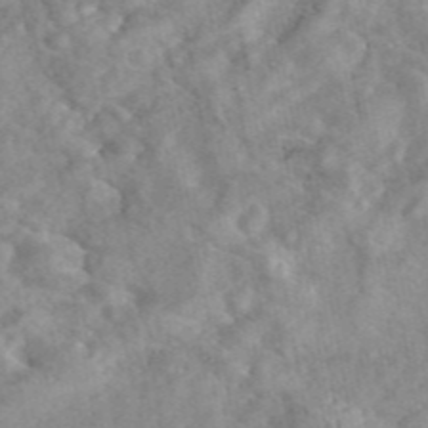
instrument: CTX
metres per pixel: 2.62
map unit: eAb
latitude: 46.1956
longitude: 127.8989
